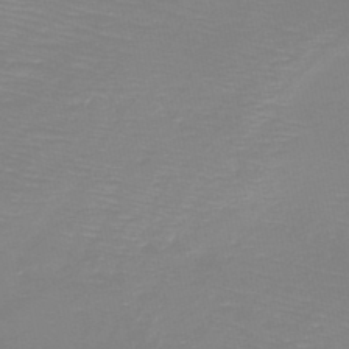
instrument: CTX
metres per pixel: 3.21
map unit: HNb
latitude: -45.5588
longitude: -45.0269
